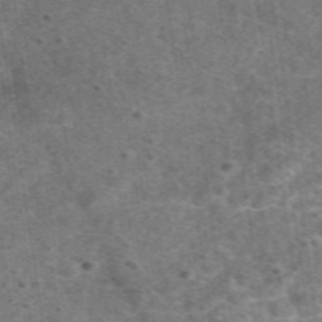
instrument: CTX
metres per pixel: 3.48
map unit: eAb
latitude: 48.0255
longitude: 115.4265
